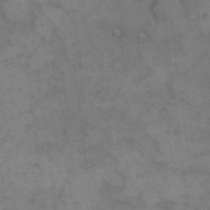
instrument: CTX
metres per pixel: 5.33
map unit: eHh
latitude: 15.6694
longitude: -66.9702
